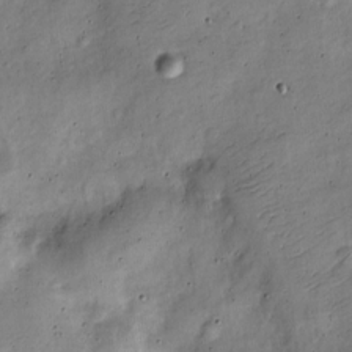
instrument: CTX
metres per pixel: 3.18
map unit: Nve
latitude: -25.4454
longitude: 106.3307
